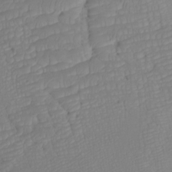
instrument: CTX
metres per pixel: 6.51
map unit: Htu
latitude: -7.3887
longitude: -69.9528
